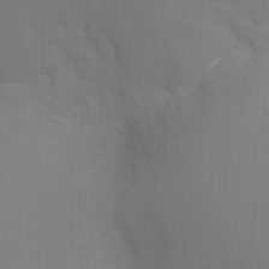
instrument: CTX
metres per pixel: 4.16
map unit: Ht
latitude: -2.4817
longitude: -26.9325
